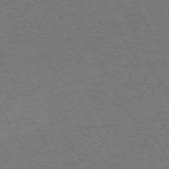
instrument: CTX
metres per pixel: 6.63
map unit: Hpe
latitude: -70.7274
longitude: 15.8801
